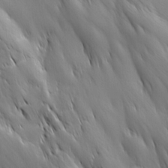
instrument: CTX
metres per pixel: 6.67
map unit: Ave
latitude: 12.8002
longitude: -105.4427
